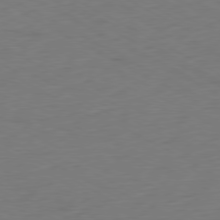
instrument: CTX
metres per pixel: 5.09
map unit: Ap
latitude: -79.6344
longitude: -56.9135
